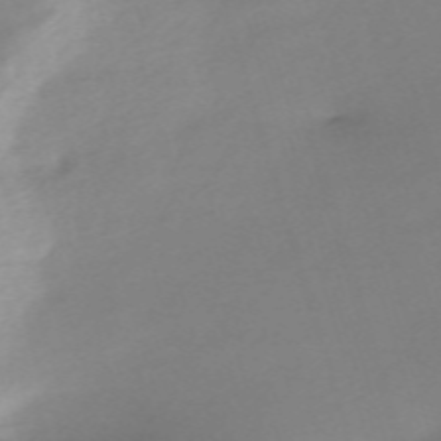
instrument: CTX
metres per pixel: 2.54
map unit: eHh
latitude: -62.2172
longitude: 52.7841
